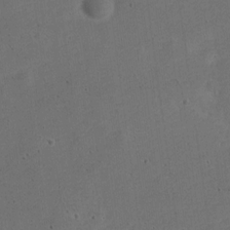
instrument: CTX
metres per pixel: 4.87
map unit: Nve
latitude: -25.3510
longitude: 107.6155
